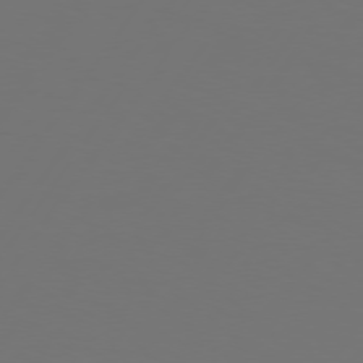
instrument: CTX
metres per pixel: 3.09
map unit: Hpe
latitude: 74.9136
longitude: -130.4601
